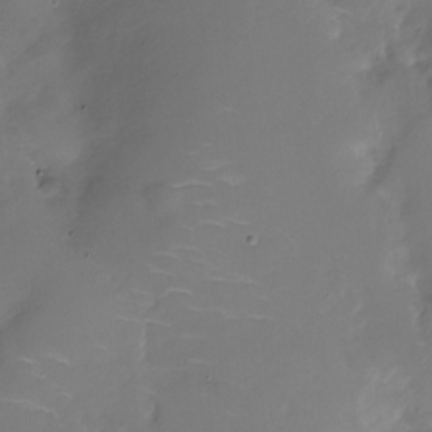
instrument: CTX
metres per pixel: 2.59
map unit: Nhu
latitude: -28.3306
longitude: -78.8002
